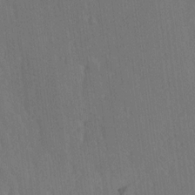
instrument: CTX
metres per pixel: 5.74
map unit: Ave
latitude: 19.1592
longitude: -137.3104
